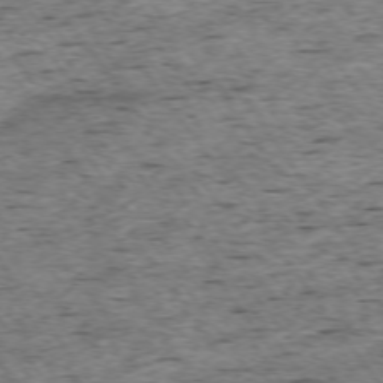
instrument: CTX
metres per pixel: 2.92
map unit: Ap
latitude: -74.4440
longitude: -87.7638
